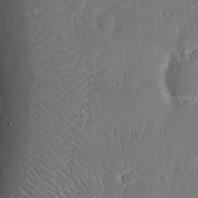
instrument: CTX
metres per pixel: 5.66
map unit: Nhu
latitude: 13.7450
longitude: -73.0459
